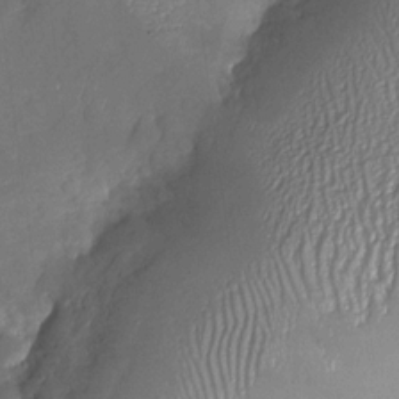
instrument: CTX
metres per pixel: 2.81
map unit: Nhu
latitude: -27.1053
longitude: -57.8205
